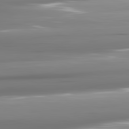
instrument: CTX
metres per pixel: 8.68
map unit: lApd
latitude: 81.6316
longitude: -142.0255
